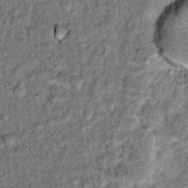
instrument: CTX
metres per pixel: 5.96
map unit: Hto
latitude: 15.5183
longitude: -35.7071
